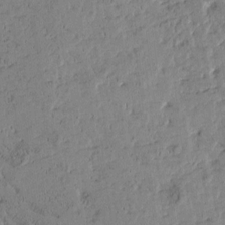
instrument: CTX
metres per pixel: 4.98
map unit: Htu
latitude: -1.5211
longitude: 175.8989
